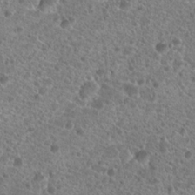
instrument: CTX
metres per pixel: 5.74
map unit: Hto
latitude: 19.6694
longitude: -41.2536
